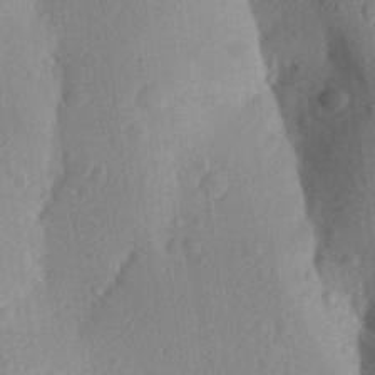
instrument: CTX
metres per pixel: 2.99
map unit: Aa
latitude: 27.4615
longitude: -145.5560
